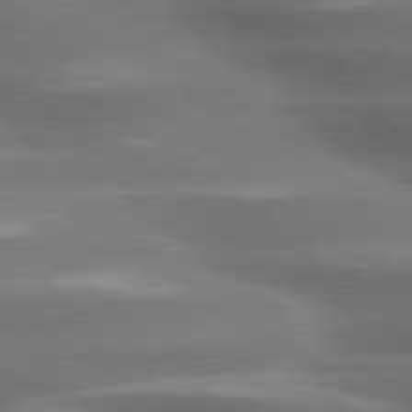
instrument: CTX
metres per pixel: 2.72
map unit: lApd
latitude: 79.6883
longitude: -118.7813
